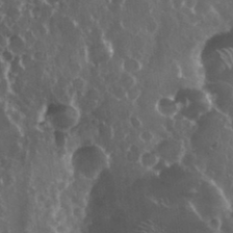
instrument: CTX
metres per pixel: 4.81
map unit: eHh
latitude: 33.8394
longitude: -58.1956
